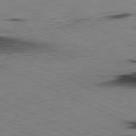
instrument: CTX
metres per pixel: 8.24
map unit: Ap
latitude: -81.4455
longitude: -72.1011
